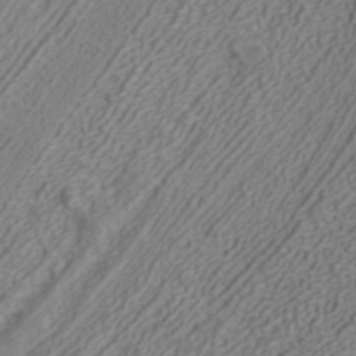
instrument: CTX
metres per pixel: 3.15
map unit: ANa
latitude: 40.7624
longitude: 23.8234
